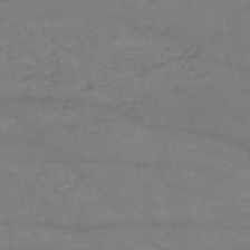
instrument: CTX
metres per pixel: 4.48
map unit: HNb
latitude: -53.2376
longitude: -37.8206
